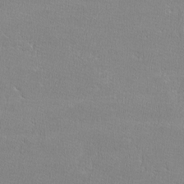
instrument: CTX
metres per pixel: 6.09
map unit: lHvf
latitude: -12.5763
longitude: -101.7450
